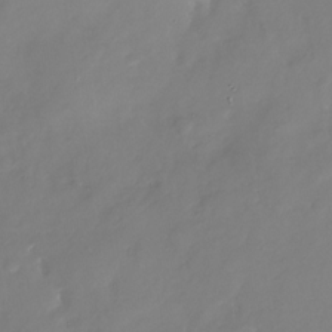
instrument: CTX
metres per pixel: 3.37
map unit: Nhu
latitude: -27.7666
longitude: -76.0822
